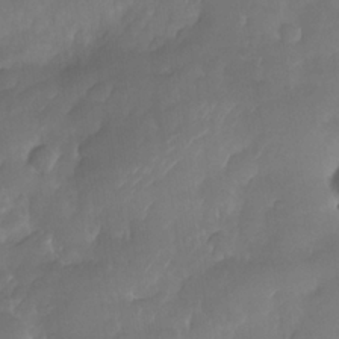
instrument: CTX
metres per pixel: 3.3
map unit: Nhe
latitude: -33.9367
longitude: -145.6694
